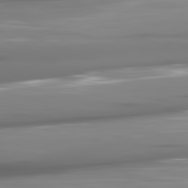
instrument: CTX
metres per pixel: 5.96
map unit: lApd
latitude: 81.5560
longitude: -141.8205
